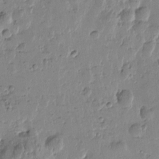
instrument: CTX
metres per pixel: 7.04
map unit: Htu
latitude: -0.3873
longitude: -177.5560
